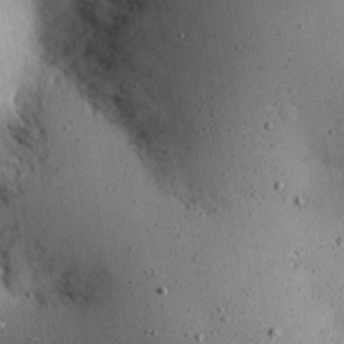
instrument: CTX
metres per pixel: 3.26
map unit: eHh
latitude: 25.2159
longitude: -71.9906
